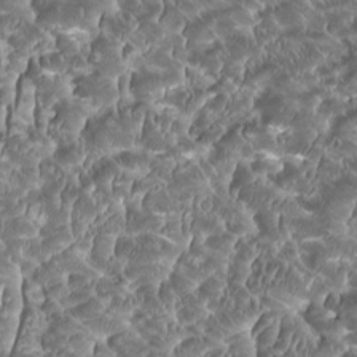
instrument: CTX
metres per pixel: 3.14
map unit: HNhu
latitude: -0.5007
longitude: 1.1054
